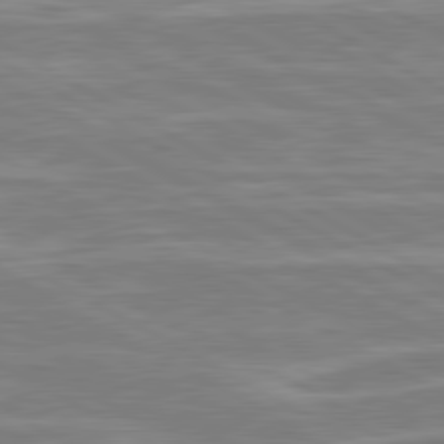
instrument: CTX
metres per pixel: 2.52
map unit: lApd
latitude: 80.6301
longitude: -173.0836
